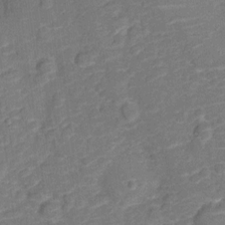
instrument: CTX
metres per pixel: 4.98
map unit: Nve
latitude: -20.0094
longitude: 103.6533
